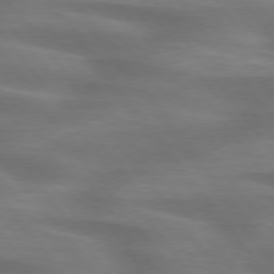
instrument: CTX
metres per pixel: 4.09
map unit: lApd
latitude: 75.4238
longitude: -59.7828
